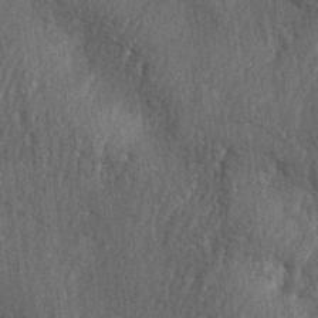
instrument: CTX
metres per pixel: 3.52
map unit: lAa
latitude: -5.1620
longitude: -126.0444
